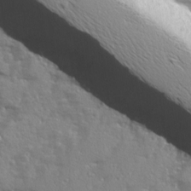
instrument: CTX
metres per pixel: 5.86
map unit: Ave
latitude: 12.8569
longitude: -102.0633
